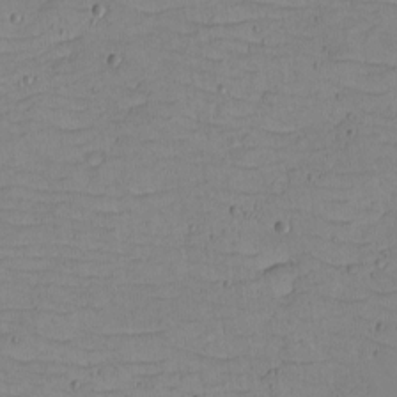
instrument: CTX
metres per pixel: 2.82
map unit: eHh
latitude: -5.1242
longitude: -81.6127
